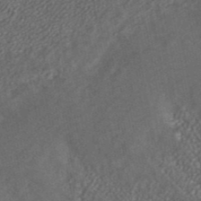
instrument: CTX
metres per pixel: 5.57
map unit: ANa
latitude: 41.3103
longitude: 26.3306
